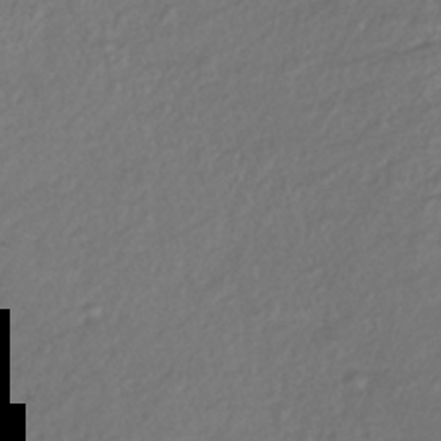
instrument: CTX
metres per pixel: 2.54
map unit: lHb
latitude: -37.9367
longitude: 69.5588
